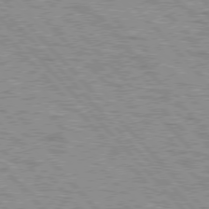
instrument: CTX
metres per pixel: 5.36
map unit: lApd
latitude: 77.0269
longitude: -71.5749
